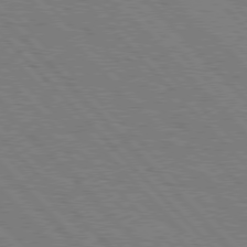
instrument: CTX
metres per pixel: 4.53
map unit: Hpe
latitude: 77.1592
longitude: -126.3090
